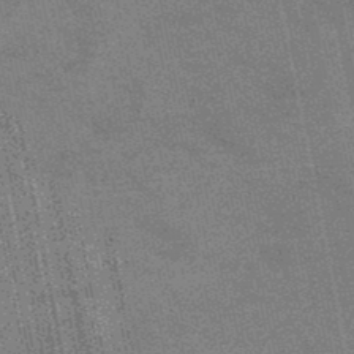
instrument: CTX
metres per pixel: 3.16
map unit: lHb
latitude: -47.9556
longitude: 73.9178
